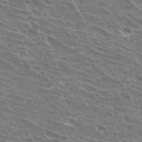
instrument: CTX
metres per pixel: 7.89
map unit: Hto
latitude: 31.3104
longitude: -41.6127
